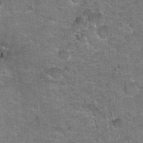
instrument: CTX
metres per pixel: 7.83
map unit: Hto
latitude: 20.7058
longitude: -48.7246
